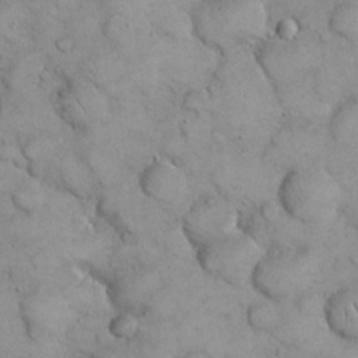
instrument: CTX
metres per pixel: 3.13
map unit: eHh
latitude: 21.6316
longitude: -59.0647
